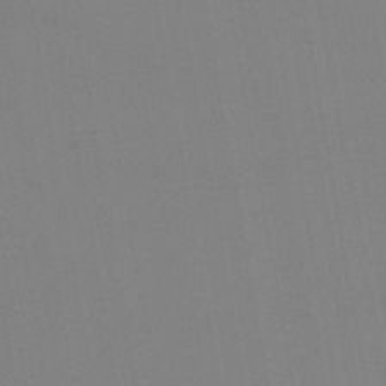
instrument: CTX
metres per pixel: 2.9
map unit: lHb
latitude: -46.6140
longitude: 60.7463
